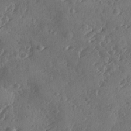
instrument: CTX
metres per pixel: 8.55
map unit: Ave
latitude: -9.5777
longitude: -118.6490
